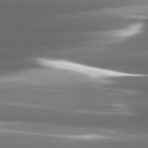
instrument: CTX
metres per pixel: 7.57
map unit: lApd
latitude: 82.1388
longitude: -141.1025
